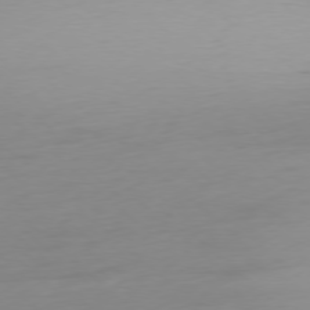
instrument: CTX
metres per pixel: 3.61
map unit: Ap
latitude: -77.9745
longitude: -67.2537
